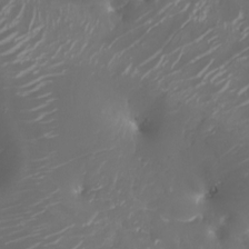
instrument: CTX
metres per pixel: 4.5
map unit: Nhu
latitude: -6.5007
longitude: -90.3089
